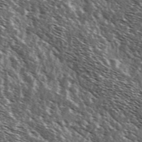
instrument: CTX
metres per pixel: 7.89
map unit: Ave
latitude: 37.1970
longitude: -108.5167
